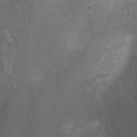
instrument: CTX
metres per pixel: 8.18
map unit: Ht
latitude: 2.8569
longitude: -19.5749
